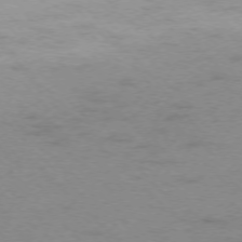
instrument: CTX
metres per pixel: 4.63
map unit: Ap
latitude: -75.8612
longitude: -77.4426
